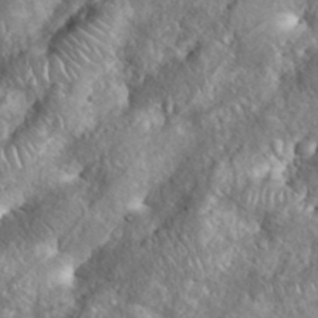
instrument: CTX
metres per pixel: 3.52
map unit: eHh
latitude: 38.4979
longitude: -57.2348
